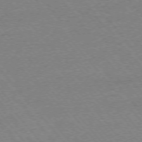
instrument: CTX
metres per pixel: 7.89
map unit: Ap
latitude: -76.1795
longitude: -94.8758
